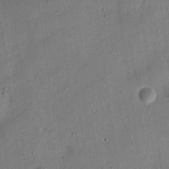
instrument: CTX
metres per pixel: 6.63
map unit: Nve
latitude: -25.8611
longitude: 106.6708
